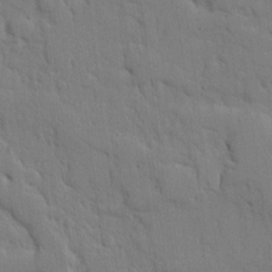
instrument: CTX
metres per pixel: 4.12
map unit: Ave
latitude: 17.8961
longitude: -128.6490
